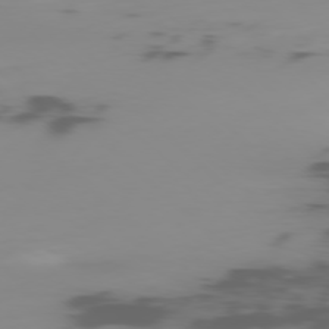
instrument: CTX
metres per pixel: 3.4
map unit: Ap
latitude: -77.8989
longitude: -64.5735
